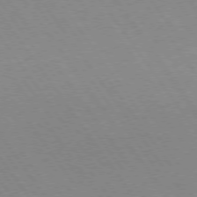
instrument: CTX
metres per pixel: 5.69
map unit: Hpe
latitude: 74.4412
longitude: -141.0269
